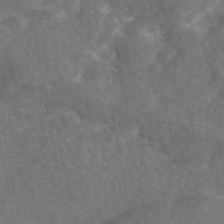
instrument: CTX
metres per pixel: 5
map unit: eAb
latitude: 45.8205
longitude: 116.8030
